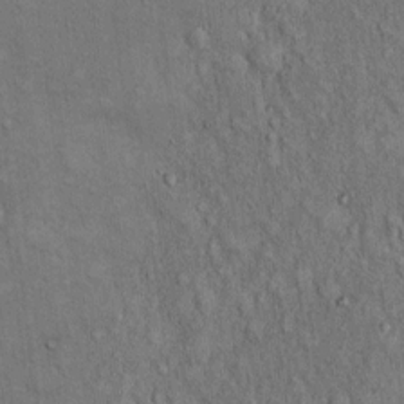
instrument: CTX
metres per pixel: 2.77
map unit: Hto
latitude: 12.6491
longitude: -60.2711
